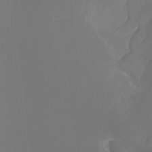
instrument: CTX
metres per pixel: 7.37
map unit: Htu
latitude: -12.8975
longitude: -48.7813
